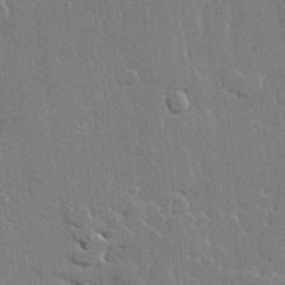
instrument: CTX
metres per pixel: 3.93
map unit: lHvf
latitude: 21.8017
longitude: 146.8219
